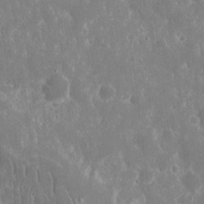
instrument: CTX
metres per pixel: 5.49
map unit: eHh
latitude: 14.9703
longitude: -72.8191
